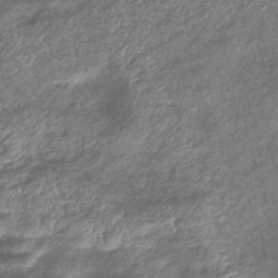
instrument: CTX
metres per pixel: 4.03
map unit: eHb
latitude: -38.7274
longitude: 76.1417
